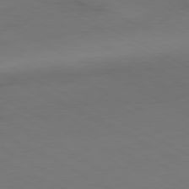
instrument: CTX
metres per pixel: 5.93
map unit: Ap
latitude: -80.8219
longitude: -95.1592
